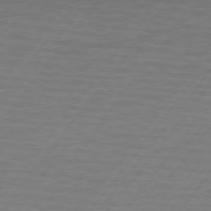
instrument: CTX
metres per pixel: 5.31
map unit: lApd
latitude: 74.4412
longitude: -78.2334
